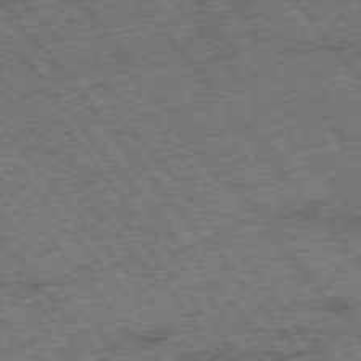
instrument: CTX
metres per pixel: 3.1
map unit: Hpe
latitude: -75.7667
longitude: -20.3090
